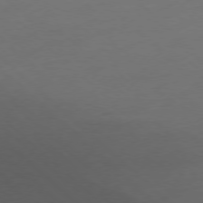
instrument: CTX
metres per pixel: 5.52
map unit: Ap
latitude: -78.1416
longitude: -57.6693
